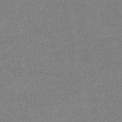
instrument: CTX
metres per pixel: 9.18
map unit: eHb
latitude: -33.5777
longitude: 68.1794
